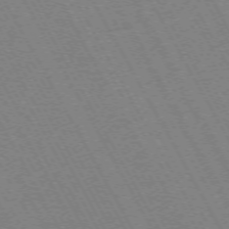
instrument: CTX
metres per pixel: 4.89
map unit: Hpe
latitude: -72.2739
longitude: 11.3132
